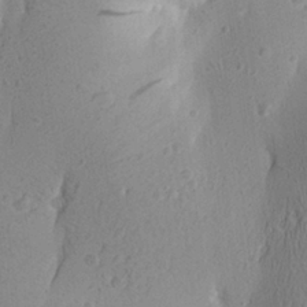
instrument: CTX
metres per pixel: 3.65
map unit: Aa
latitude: 25.4993
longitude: -144.8758
